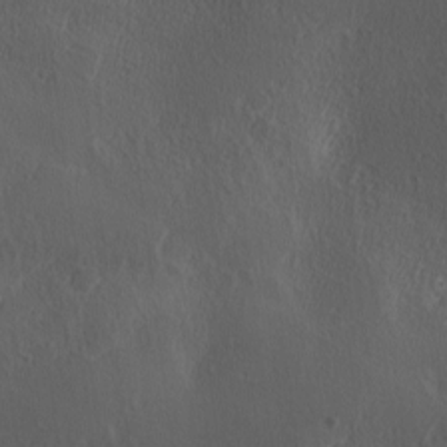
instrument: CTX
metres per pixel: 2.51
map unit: Ave
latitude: 0.2900
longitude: -114.0255
